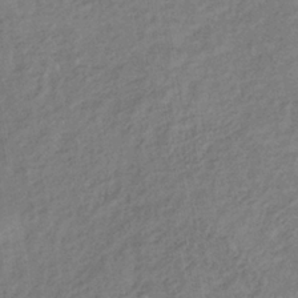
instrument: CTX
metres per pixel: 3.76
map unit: lHb
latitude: -37.3698
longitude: 68.6896
